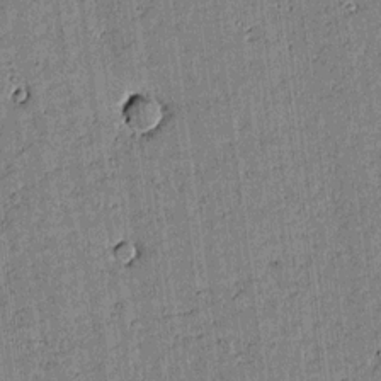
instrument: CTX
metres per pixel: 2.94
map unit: lAvf
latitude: 14.8380
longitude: -125.2725
